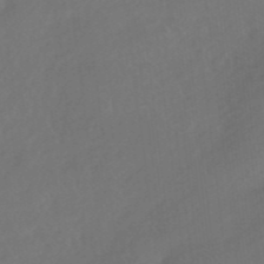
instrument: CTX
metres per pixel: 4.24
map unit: HNhu
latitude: -41.5588
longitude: 92.7841
